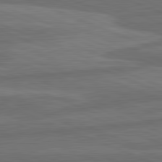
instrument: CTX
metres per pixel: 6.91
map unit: lApd
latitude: 82.1011
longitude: -171.1970
